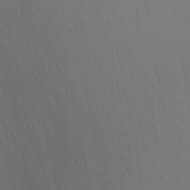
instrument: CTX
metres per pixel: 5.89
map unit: Nhu
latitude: -14.5763
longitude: -54.4601
